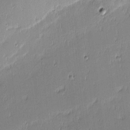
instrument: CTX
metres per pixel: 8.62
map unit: eHh
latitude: -3.2375
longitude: -83.0458
